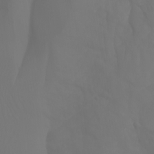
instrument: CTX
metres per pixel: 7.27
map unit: Aa
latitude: -11.1053
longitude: -68.1955
